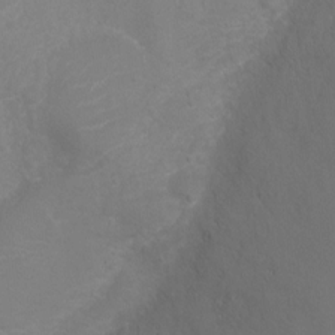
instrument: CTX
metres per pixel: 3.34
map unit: Ht
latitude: -9.5399
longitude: -20.4790
